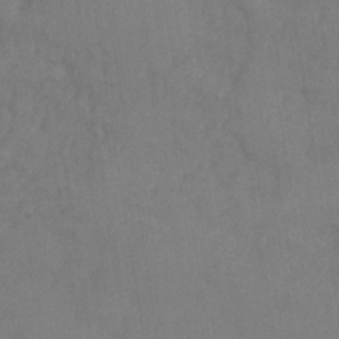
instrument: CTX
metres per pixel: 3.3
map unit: Nhe
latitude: -36.5007
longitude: -177.6316
